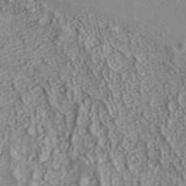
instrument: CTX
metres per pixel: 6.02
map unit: ANa
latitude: 35.3481
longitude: 13.7856
